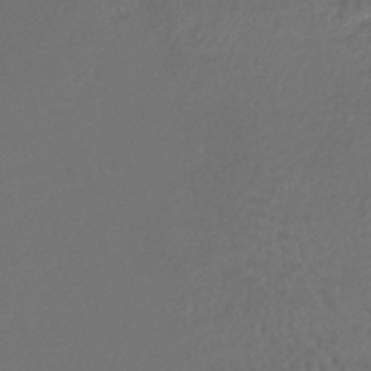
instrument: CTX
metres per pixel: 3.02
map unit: lHb
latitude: -43.4076
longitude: 75.9745
